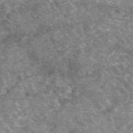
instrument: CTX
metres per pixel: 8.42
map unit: eAb
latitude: 50.3656
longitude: 112.3684
